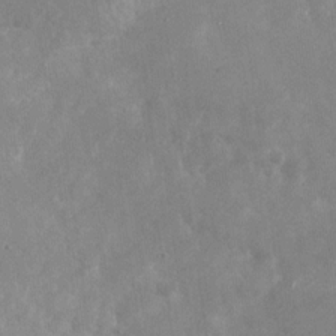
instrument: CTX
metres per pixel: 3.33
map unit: Nhu
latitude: -28.4251
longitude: -75.7639
